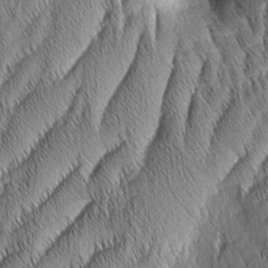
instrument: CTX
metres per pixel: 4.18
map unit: Aa
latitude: 6.7246
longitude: -130.9136
